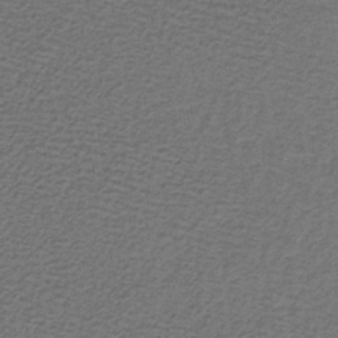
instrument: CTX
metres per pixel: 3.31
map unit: lHb
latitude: -39.8989
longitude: 61.6533
